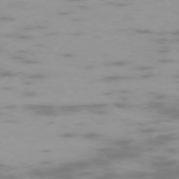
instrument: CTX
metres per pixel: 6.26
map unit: Hpe
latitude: -73.7477
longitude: 4.1228
